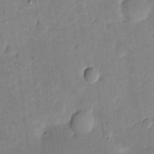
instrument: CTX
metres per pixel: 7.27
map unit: eHh
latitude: 5.0269
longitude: -71.2159
